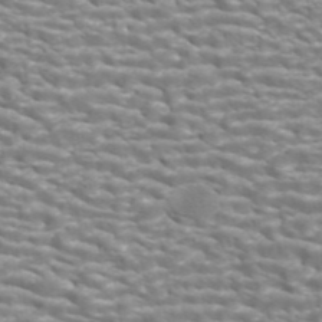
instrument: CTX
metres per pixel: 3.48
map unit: ANa
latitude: 44.0255
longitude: 21.6910
